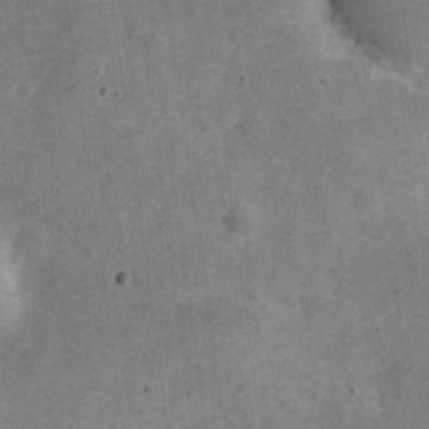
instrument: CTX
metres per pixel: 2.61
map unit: Nve
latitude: -25.6155
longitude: 105.4643
